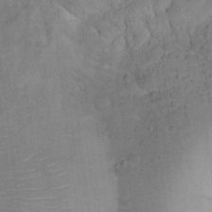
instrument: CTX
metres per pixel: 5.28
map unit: Ht
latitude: 13.9150
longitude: -39.0458
